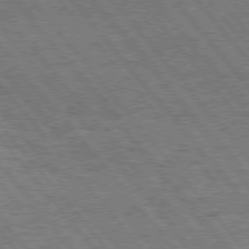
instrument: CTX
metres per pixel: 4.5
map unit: Hpe
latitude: 75.4049
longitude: -140.2711
